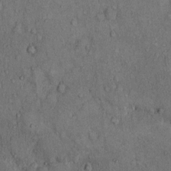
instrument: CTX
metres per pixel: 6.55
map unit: Hto
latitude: 10.5546
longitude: -59.5749
